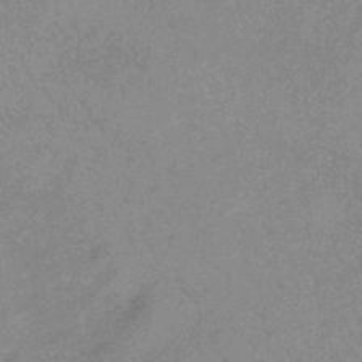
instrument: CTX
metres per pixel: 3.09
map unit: lHb
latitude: -34.4251
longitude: 69.1998
